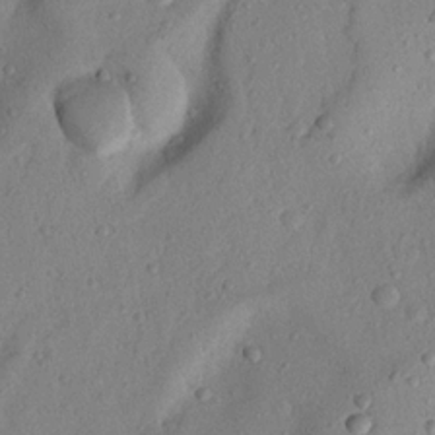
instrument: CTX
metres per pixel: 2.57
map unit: Nhu
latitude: 20.2523
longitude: -77.1970
